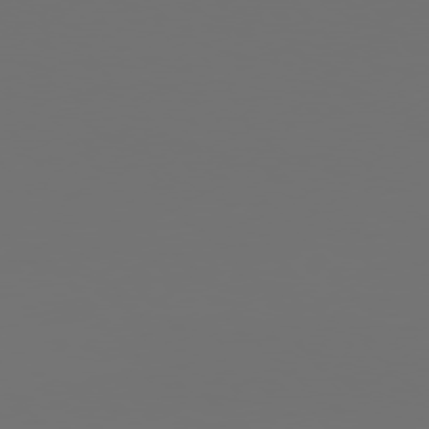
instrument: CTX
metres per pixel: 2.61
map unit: Hpe
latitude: 76.3656
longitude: -139.6883
